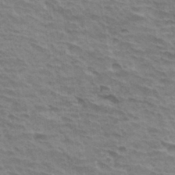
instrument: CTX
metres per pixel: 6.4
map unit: Hto
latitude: 34.0633
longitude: -43.2348
